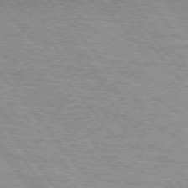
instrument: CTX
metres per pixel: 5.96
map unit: Hpe
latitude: 75.2537
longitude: -139.7072
